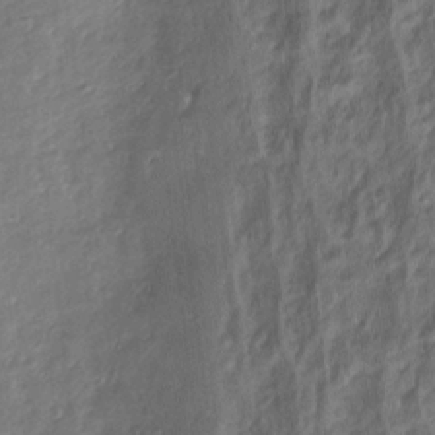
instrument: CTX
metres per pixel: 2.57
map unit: Nve
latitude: -7.0864
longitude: 174.6707
